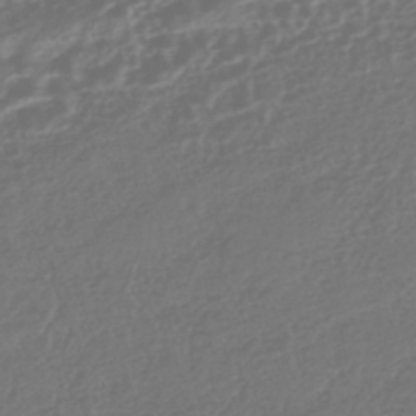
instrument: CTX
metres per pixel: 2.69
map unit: HNhu
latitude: -45.3510
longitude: 106.5952
